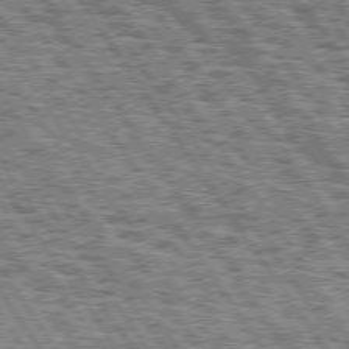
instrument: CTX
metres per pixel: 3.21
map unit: Hpe
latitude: 74.9325
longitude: -153.5182
